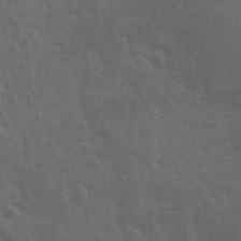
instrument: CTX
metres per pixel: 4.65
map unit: Ave
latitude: 12.1200
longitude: -104.2334
